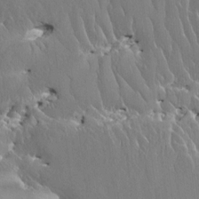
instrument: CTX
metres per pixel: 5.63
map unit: HNhu
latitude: 4.3089
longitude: 7.7855
